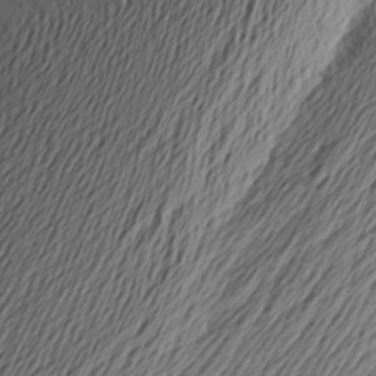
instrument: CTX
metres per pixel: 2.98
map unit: Aa
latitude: 24.1388
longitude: -146.2523
